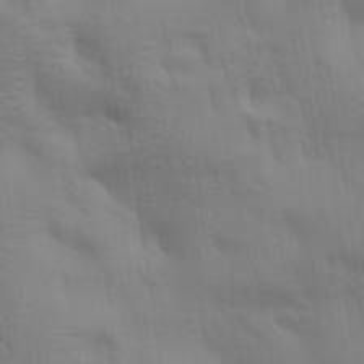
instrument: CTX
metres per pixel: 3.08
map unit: Aa
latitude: 28.0255
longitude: -139.2915
